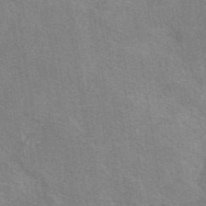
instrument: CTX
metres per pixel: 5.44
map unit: eAb
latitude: 49.4048
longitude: 115.1431
